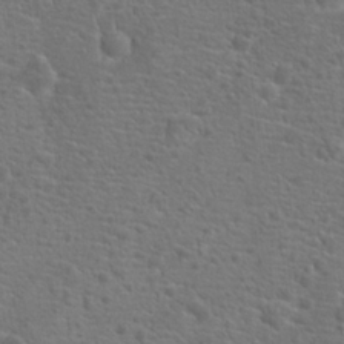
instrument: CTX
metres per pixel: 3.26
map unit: Hto
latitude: 18.5734
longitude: -42.3278
